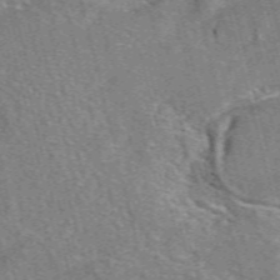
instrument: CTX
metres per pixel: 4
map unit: eAb
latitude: 44.4601
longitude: 111.4643
